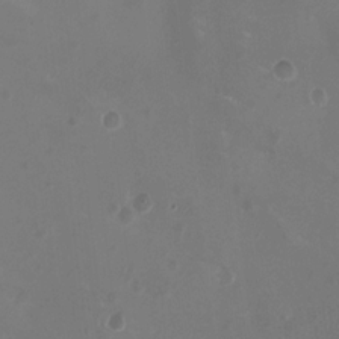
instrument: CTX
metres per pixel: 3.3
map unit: HNhu
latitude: -2.7274
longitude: -0.8380
